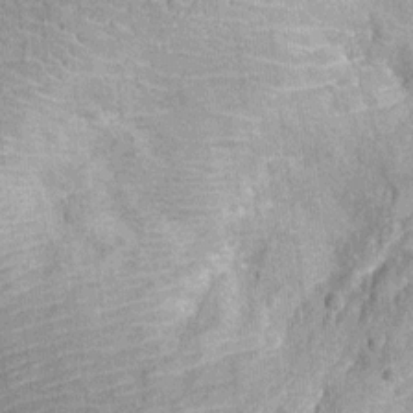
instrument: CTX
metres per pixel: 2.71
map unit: Ht
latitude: -12.1795
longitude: -23.9528
